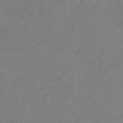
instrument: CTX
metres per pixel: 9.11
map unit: Hto
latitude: 18.9891
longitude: -60.1955
